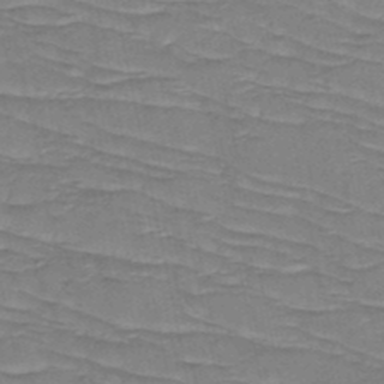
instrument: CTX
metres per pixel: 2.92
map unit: HNb
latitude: -49.9367
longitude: -51.6882
